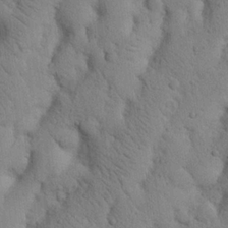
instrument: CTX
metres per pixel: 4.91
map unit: Nhu
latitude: 20.8758
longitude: -74.6113
